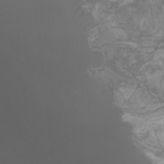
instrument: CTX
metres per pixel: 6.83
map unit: Htu
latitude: -11.0864
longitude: -74.4790
